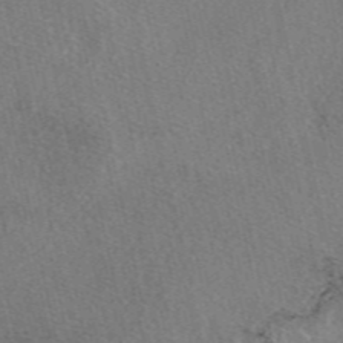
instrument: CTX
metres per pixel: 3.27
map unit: eAb
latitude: 48.8947
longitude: 112.4062
